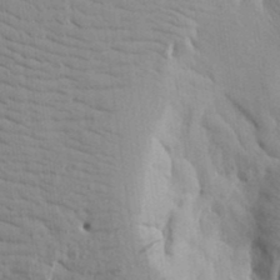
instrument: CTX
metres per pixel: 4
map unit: Aa
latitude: 17.6316
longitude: -143.1781
